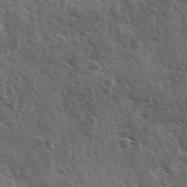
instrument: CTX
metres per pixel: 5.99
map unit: Ave
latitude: 11.1214
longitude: -103.4048
